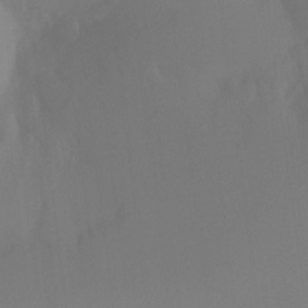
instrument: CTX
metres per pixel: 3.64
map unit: Ht
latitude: -8.2361
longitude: -30.9136
